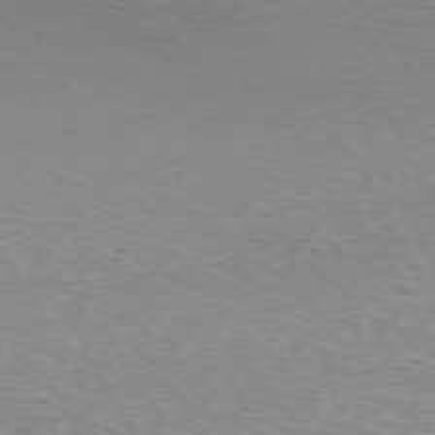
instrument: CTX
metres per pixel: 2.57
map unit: Hpe
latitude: -71.8989
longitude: 12.5952
